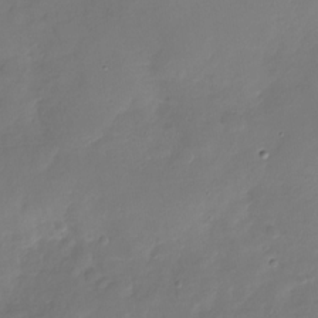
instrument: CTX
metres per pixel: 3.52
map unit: Nhu
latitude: -28.7652
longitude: -60.4223
